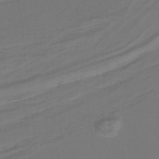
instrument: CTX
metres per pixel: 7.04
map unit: lHb
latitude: -38.2362
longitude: 57.3509
